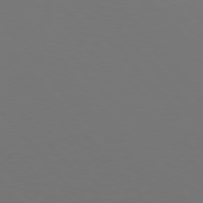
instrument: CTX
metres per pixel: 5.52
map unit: Hpe
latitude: 76.6679
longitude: -166.5168
